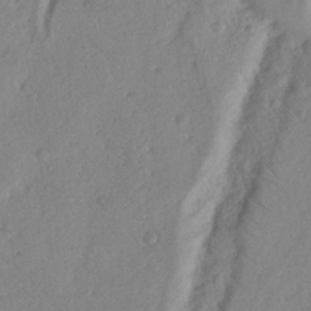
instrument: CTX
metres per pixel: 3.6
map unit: Nhu
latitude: 18.6868
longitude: -77.2537
